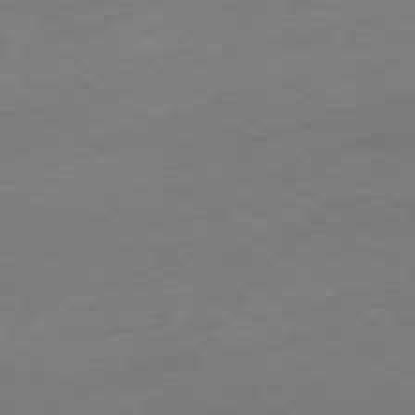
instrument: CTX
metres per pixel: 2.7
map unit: Ap
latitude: -78.7085
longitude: -57.8772
